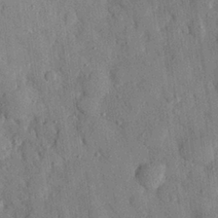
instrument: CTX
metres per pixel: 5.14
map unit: eHh
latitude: 27.8206
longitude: -77.7449
